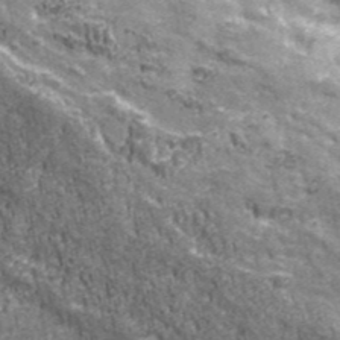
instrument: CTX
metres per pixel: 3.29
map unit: eHh
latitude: 43.5182
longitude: -90.6868
